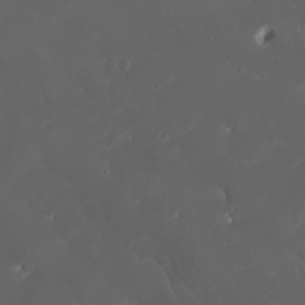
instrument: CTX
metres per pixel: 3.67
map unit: Nhu
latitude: -6.6518
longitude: -76.2144
